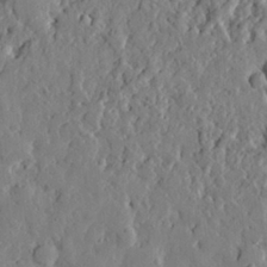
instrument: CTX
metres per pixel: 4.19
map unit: eHh
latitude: 27.3860
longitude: -77.4993
